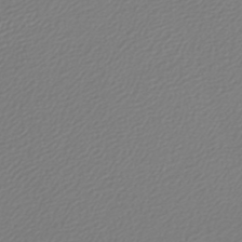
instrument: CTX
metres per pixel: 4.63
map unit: lHb
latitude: -46.9919
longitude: 63.7288
